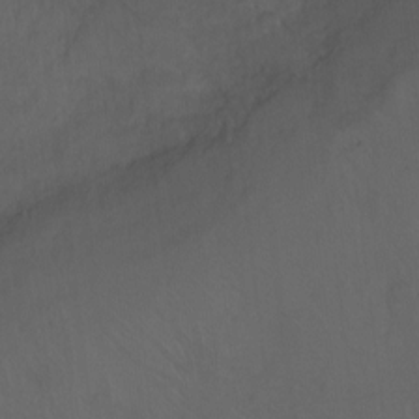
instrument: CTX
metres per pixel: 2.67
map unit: Hto
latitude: -13.0109
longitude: -41.5182
